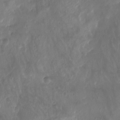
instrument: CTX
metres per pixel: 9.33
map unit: Aa
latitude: -8.2928
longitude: -77.6694
